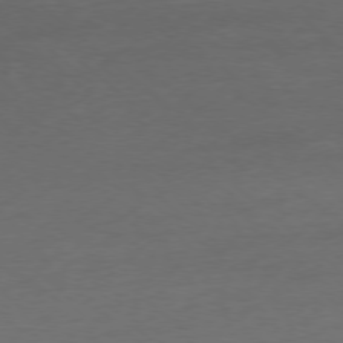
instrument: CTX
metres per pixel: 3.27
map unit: Ap
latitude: -77.8233
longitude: -69.6505
